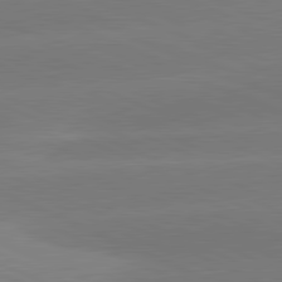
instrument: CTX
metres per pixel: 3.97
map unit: lApd
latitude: 81.5182
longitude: -155.7450
